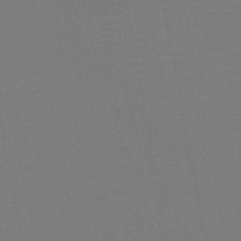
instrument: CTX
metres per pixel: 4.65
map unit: HNb
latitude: -46.9352
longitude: -42.7813
